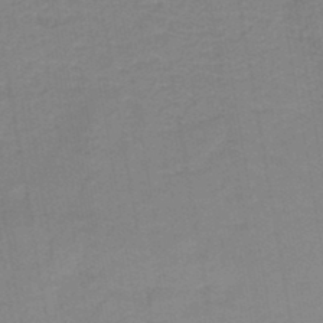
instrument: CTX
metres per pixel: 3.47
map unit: HNb
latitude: -44.5385
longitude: 51.9745
